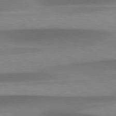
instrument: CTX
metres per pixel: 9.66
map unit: lApd
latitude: 79.4805
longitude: -91.9906
